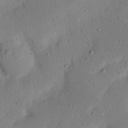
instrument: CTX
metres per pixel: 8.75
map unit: Nhu
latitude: 22.8569
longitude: -72.6113
